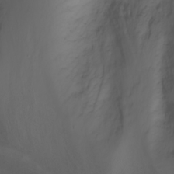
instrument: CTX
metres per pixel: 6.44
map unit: Nhu
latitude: -3.5399
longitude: -74.3278
